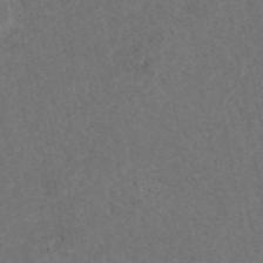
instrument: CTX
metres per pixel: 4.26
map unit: HNhu
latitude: -47.9745
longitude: 96.4629
